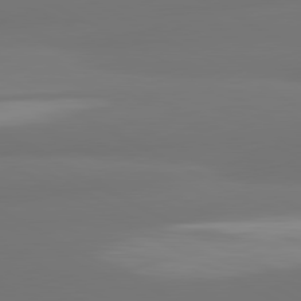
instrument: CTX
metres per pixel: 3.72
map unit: lApd
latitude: 80.8002
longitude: -164.0255
